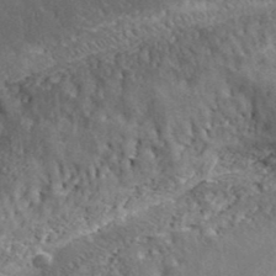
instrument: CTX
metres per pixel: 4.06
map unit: lHvf
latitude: 37.5182
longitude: -88.0255
